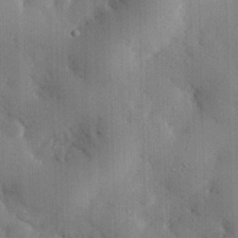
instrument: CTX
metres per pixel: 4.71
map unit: eHh
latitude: 29.1970
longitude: -80.1956
